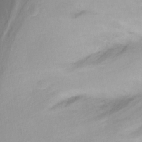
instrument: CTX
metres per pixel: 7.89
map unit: Nhu
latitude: -12.5385
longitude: -61.8772
